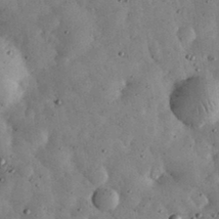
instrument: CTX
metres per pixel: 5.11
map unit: eHh
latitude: 34.2522
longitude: -68.6302
